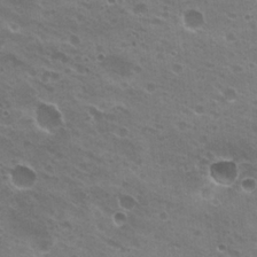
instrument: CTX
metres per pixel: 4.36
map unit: Hto
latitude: 20.8002
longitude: -31.8017
